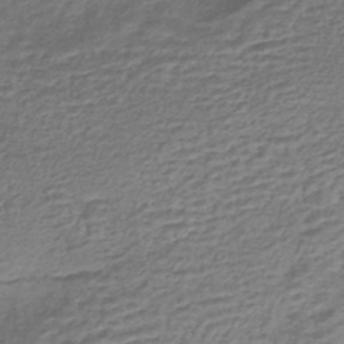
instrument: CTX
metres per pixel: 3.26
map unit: HNhu
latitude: -43.6154
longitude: 103.5210
